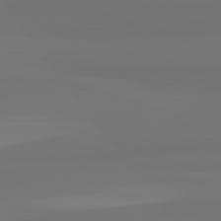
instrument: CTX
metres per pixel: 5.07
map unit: lApd
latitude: 82.7057
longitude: 158.6707
